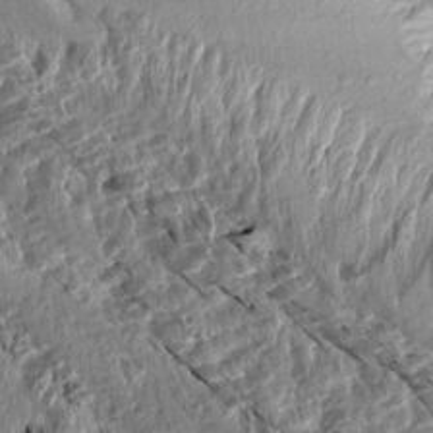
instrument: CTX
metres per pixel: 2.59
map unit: Aa
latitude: 14.3279
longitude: -143.6505
